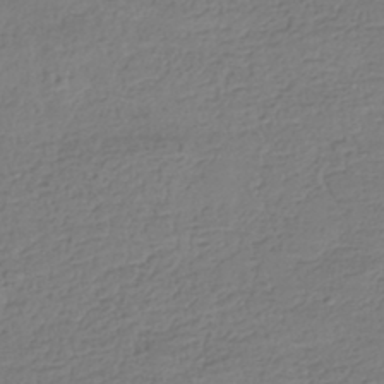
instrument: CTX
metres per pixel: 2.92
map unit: HNhu
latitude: -42.8030
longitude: 99.8800
